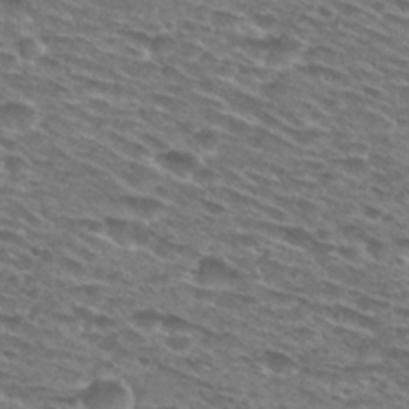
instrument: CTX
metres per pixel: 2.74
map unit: Hto
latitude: 28.8380
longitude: -47.9150
